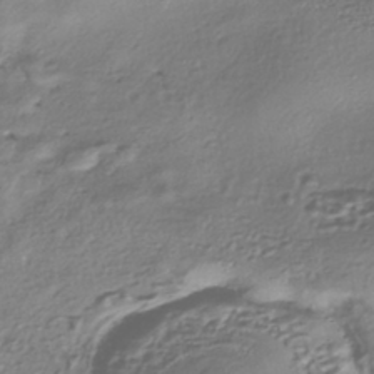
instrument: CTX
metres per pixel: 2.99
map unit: eHh
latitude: -42.6896
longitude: 122.3307
